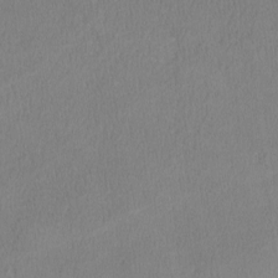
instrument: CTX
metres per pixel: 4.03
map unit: lHvf
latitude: -13.1809
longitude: -99.9528
